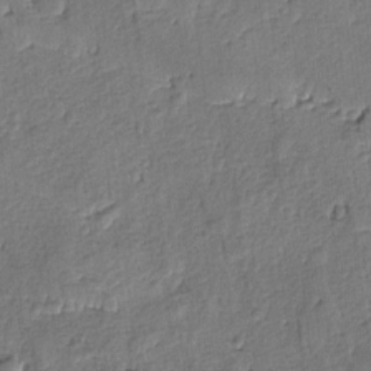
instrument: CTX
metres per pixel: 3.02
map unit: lAvf
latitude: -5.2942
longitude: -113.5560
